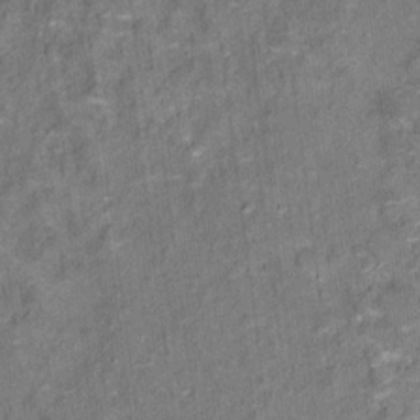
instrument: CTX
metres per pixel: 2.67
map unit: Hto
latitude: 15.5749
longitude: -36.3467
